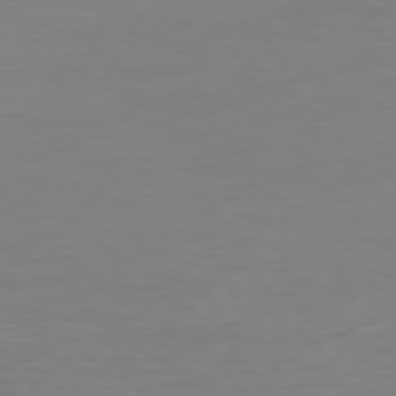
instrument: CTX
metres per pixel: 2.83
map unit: Ap
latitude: -78.1794
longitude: -79.5560
